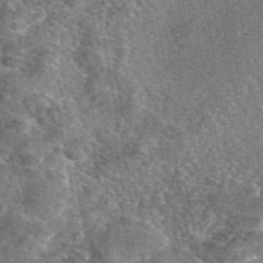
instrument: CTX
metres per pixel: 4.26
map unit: eAb
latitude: 46.8569
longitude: 107.1620
